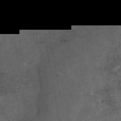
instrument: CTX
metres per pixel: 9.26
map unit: eAb
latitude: 45.6505
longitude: 124.1795
